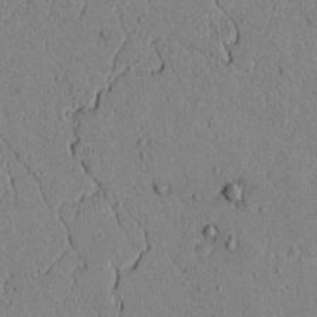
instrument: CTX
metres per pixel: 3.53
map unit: lAvf
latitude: 5.4804
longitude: 166.4440
